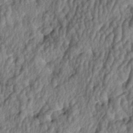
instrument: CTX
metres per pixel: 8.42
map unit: lAa
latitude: -5.8800
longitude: -124.4790
